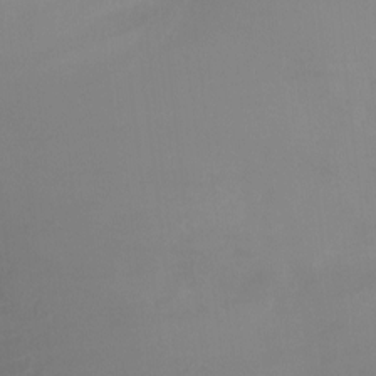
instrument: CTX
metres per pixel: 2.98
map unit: Ht
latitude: -6.6896
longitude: -26.8569
